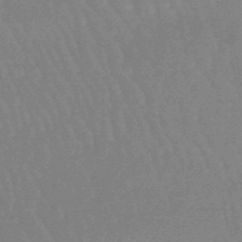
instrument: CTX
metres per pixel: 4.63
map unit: eHb
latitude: -46.2550
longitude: 80.0283
